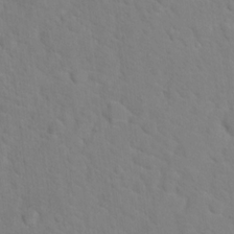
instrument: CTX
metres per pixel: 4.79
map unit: Hto
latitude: 17.7639
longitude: -36.4979
